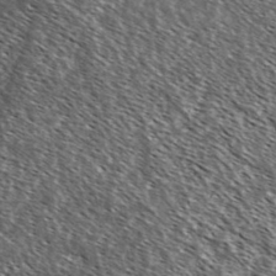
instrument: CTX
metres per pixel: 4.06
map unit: Ave
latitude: 37.3671
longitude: -110.2145
